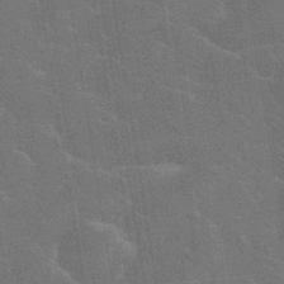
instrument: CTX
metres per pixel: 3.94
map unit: eHh
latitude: 36.5546
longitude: -66.7435
